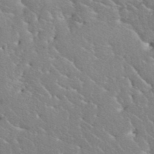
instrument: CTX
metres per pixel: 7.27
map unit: eHh
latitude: 36.3090
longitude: -67.0647
